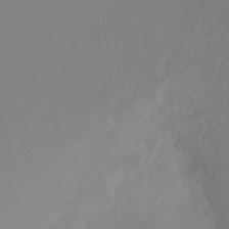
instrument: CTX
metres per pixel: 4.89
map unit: Ht
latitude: -15.2376
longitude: -48.4034
